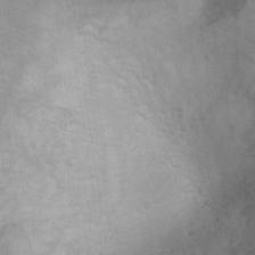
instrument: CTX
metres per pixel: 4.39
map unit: Hto
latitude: 8.0255
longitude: -30.6302
